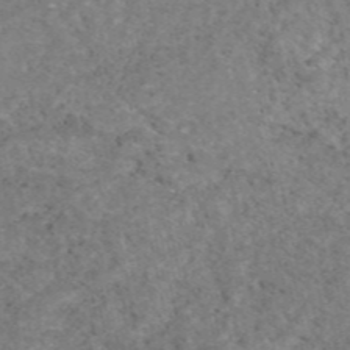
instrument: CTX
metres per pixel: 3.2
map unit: eAb
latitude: 47.4427
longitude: 115.5399
